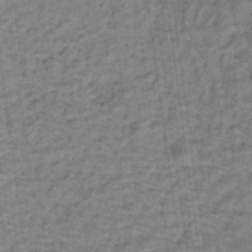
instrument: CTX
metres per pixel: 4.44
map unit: lHb
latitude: -32.8408
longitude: 67.3510
